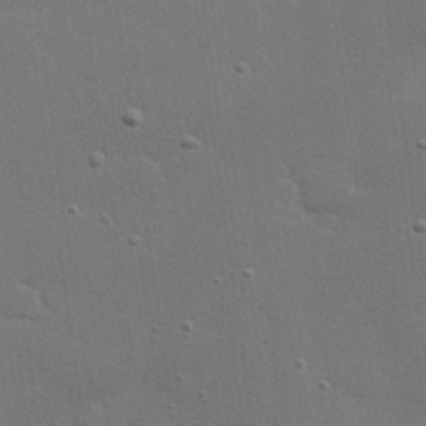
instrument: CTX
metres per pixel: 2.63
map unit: Hve
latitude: 27.0648
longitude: -92.6868
